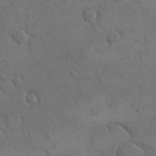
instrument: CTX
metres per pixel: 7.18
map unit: eHh
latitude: 15.7828
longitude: -67.3670
